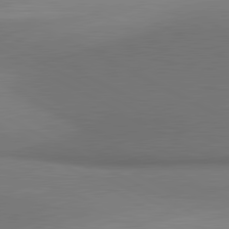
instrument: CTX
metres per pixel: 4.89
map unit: lApd
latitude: 81.2537
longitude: 155.5966
